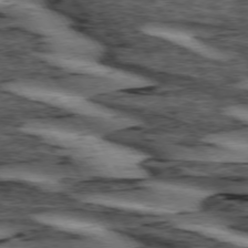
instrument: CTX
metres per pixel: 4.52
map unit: lApd
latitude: 74.1011
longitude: -74.9514
